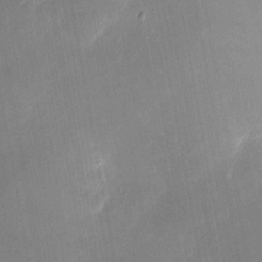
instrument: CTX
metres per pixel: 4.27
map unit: eHh
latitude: 4.7246
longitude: -69.6694
